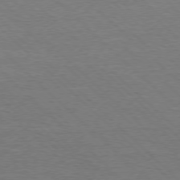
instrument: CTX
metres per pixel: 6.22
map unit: Ap
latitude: -78.2928
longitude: -62.5168
